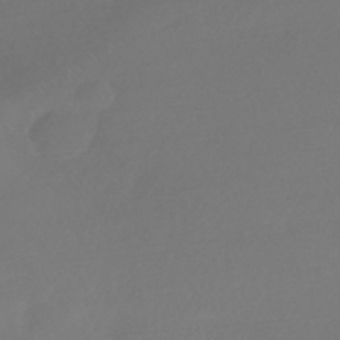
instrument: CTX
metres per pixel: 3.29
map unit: HNhu
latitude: -42.9163
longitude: 93.5966
